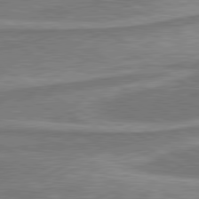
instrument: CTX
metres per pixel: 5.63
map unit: lApd
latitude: 80.3845
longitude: -178.4601
